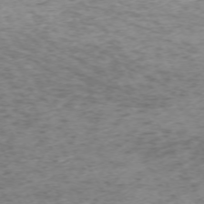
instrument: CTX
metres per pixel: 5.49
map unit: Ap
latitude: -72.9919
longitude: -70.0822
